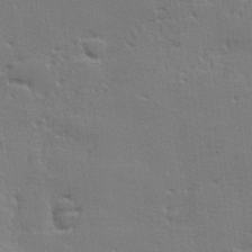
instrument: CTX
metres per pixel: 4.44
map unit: lHvf
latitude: 25.4426
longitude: 143.6910
